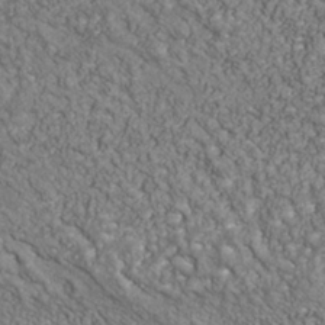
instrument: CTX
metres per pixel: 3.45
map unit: Nhu
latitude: -39.3888
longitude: -84.1011
